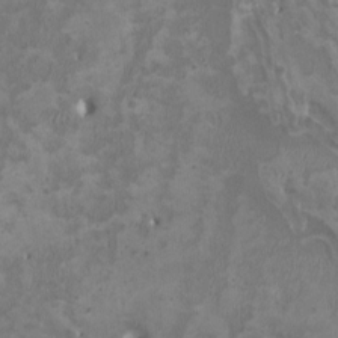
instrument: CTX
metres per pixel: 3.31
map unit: HNhu
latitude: 2.9136
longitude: -3.6316
